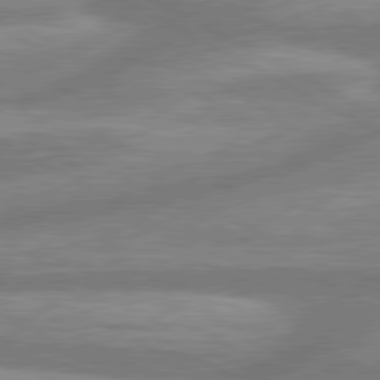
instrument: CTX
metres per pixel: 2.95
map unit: lApd
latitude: 80.4979
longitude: -166.7246
